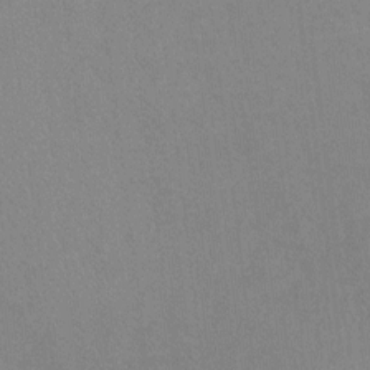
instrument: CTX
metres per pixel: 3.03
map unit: Ht
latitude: -1.5966
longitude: -33.4426
